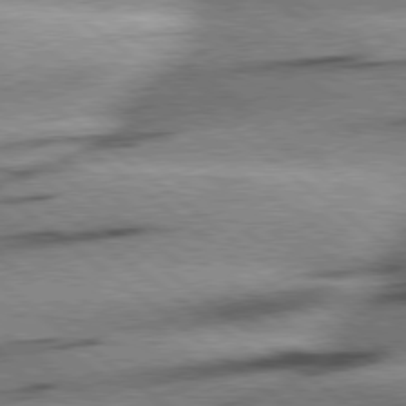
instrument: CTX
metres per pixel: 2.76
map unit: Hpe
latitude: 78.7247
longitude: -154.2522
